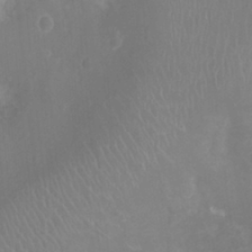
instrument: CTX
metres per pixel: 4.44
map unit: Ht
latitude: -4.3873
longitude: -18.2333
